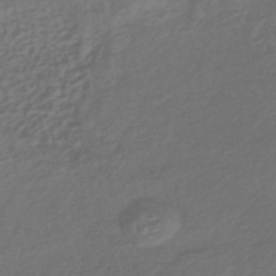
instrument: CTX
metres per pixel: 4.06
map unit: lHb
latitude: -39.9556
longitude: 72.2739
